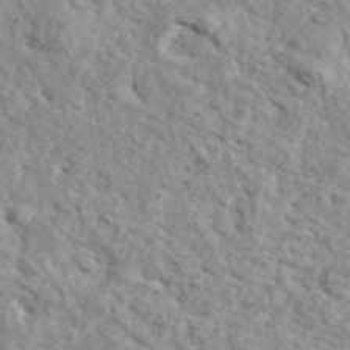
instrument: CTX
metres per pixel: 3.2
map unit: ANa
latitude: 44.0255
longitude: 45.5210
